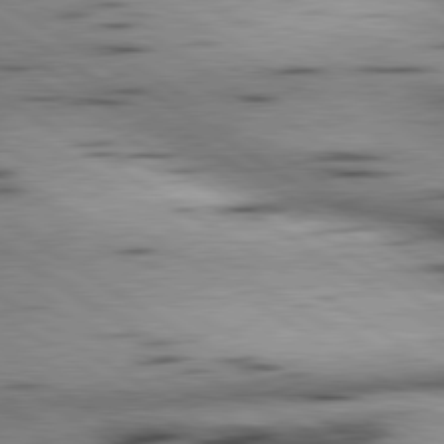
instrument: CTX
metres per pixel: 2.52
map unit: lApd
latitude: 80.3467
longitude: 159.6343
